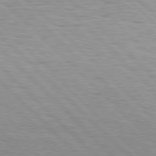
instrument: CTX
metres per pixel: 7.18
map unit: Hpe
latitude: 76.8947
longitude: -127.6694
